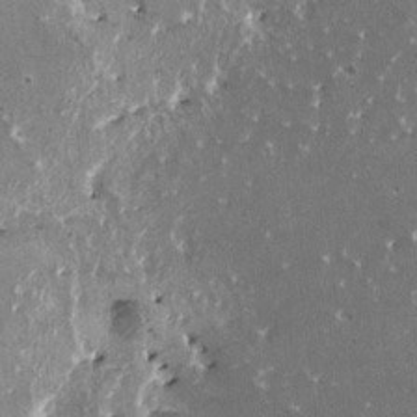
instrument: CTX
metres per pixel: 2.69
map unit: HNhu
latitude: 1.8016
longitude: 6.3117
